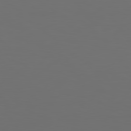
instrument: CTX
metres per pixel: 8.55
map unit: Hpe
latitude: 78.9325
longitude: -163.1970
